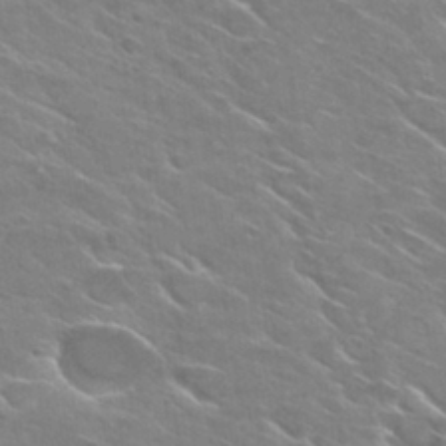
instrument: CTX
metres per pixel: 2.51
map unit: Hto
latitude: 29.6316
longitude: -43.3671
